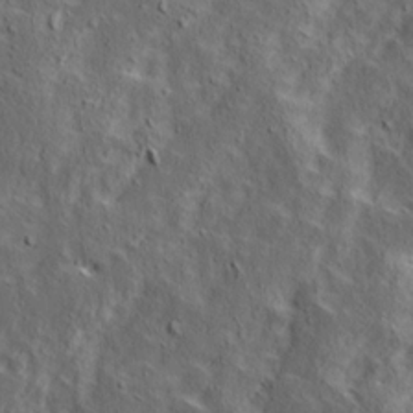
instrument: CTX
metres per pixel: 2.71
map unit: Ave
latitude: 15.4238
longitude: -138.4034
